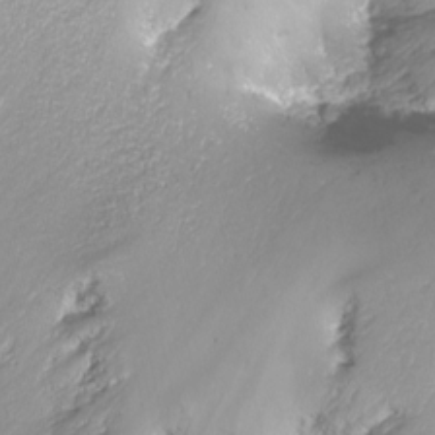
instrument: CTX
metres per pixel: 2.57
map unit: Nhu
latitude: -12.0283
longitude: -68.7246
